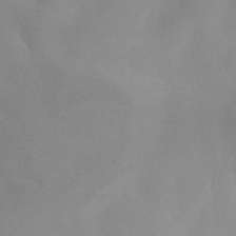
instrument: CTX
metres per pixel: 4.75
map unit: HNhu
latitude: -40.7274
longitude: 93.7855
